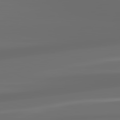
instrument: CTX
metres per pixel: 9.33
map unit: lApd
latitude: 83.4804
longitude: -128.6868
